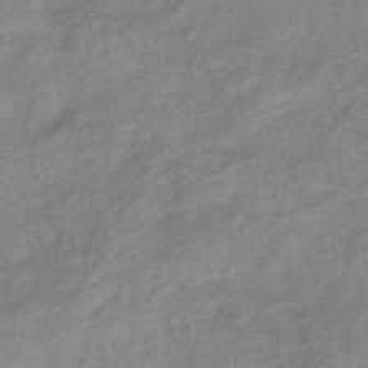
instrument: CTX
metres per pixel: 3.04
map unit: eHb
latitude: -40.2928
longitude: 80.3307
